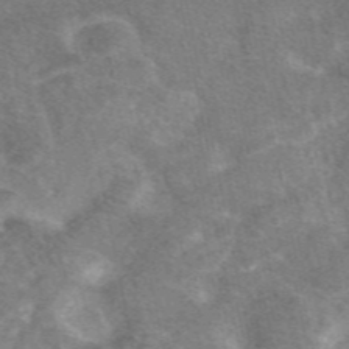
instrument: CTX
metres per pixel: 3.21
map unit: eAb
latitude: 47.3104
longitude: 118.5763
